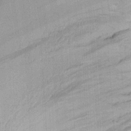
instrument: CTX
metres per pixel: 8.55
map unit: Aa
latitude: 21.1403
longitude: -144.1955
